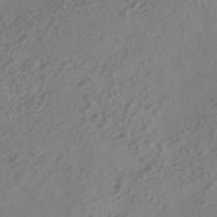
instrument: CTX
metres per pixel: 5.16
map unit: HNhu
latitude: -40.6518
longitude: 104.5384
